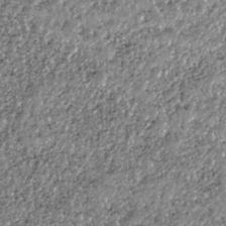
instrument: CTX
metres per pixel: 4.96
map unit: HNhu
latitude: -37.3320
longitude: 33.6344
